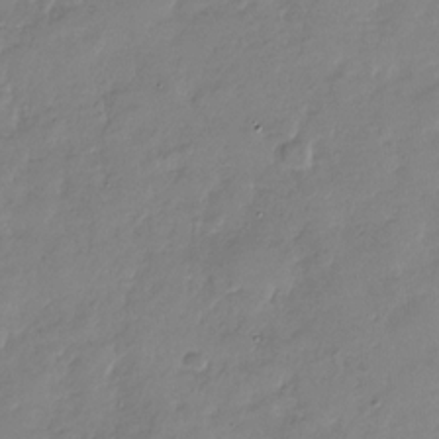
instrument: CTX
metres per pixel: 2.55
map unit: Nhu
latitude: -28.1795
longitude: -61.7827
